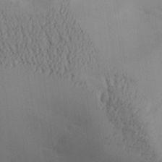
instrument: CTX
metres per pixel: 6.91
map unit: Aa
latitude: 27.5560
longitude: -132.3278
